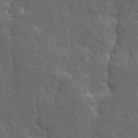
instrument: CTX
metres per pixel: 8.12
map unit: Ave
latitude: 13.7261
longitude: -135.6127
